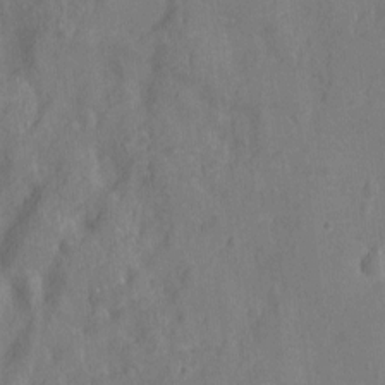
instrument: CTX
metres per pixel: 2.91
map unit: Ht
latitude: -11.5777
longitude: -24.6490
